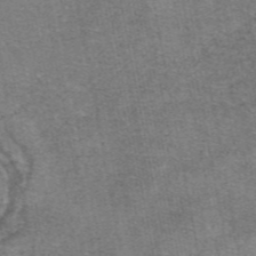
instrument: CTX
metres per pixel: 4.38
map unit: eAb
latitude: 47.6694
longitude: 104.0094
